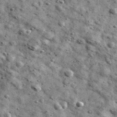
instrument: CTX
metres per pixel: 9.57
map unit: Ave
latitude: 40.9136
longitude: -107.0647
